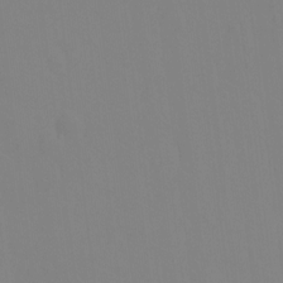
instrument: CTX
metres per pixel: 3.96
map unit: Hto
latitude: -11.5210
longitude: -39.5560
